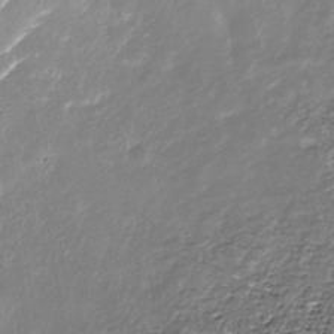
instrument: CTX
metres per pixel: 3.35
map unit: Nhe
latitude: -37.4643
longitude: -87.2915
